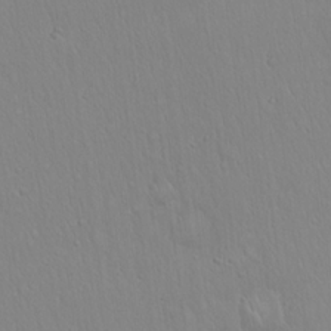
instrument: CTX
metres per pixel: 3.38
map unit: Hto
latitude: 17.3293
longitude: -58.7057
